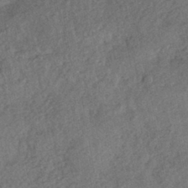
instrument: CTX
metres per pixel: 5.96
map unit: HNhu
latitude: -43.2564
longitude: 99.9367
